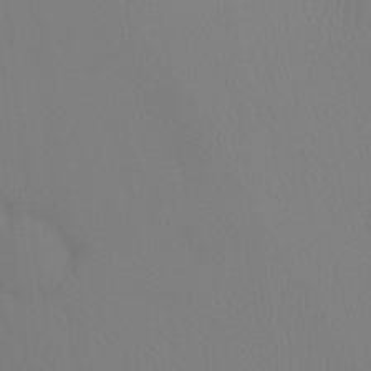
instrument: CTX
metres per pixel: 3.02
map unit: Ht
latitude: -10.0094
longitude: -34.9891
